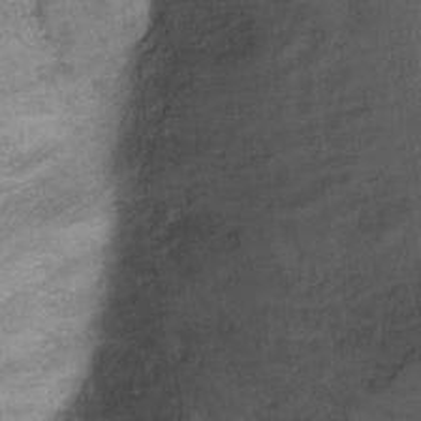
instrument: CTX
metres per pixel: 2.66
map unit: Ht
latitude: -2.3495
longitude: -33.0458
